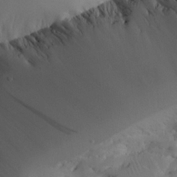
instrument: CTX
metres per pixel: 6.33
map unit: Aa
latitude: 25.4993
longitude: -128.3278
